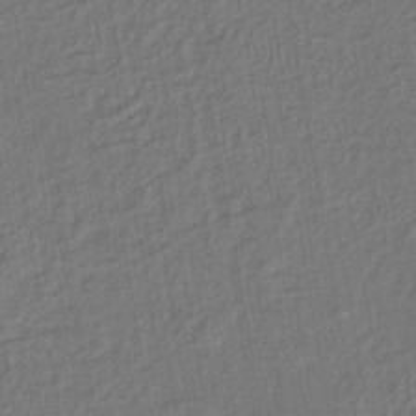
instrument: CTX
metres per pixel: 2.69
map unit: lHb
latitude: -42.6518
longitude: 61.0486
